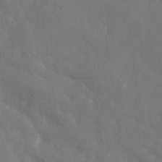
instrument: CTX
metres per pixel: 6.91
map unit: Nhe
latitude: -37.1620
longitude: 139.5399
